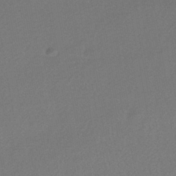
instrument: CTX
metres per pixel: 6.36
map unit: HNhu
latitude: -42.8596
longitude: 95.4076
